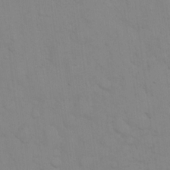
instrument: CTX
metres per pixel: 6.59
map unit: eHh
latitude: 16.5924
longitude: -62.8569
